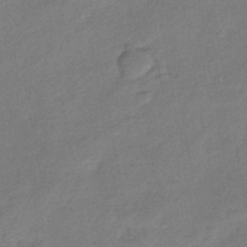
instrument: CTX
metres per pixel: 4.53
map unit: eHb
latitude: -42.3684
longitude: 82.9164
